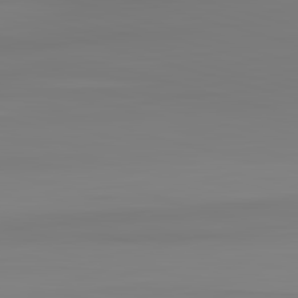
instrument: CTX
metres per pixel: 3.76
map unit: lApd
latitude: 83.2537
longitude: -133.4804
